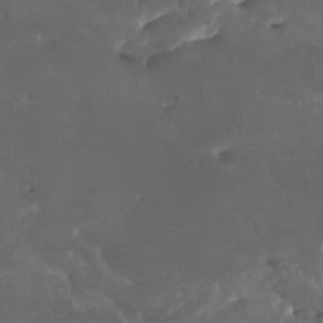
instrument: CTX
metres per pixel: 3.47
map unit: Htu
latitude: -6.7085
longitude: -76.0444
